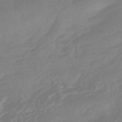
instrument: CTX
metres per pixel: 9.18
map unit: HNhu
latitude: -44.2928
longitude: 91.6155
